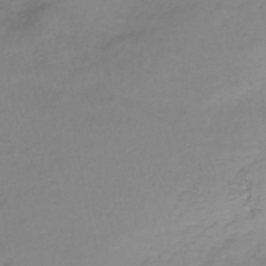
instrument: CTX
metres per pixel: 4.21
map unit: lHb
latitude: -37.3698
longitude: 61.6911
